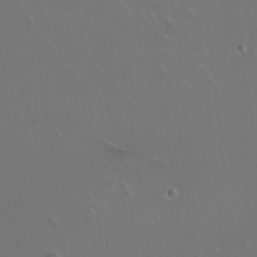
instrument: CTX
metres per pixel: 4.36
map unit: eHh
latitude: 1.3481
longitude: -54.3467
